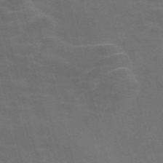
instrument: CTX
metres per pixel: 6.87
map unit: Nve
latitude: -57.8989
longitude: 65.6344
